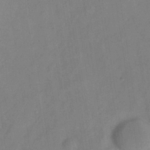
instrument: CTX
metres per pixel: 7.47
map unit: Hve
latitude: -32.8408
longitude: 92.2550
